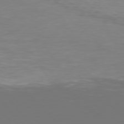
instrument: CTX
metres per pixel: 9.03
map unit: Hpe
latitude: 77.0269
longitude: -169.8017
